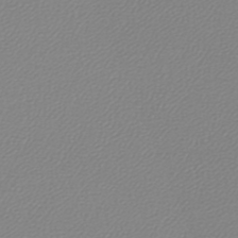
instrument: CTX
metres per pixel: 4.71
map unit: lHb
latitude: -45.2565
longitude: 76.0283
